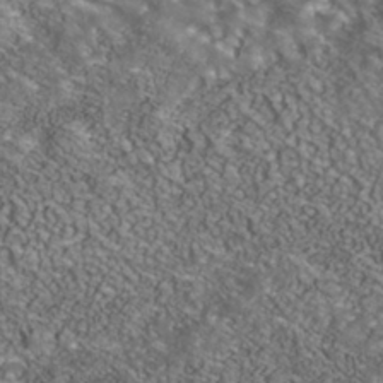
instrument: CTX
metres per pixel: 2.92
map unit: Nhe
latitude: -40.8030
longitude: -99.6882
